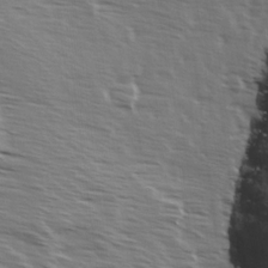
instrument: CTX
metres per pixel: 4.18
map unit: Ave
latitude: 14.3279
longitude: -102.9702
